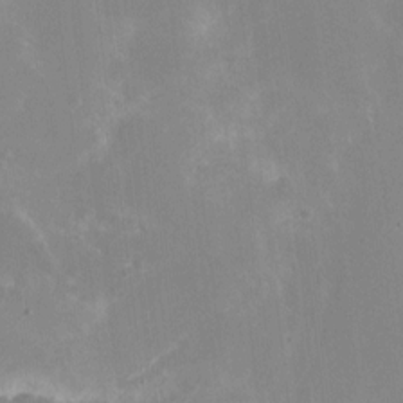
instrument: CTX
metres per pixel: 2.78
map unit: HNhu
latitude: 7.4048
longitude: -5.3293
